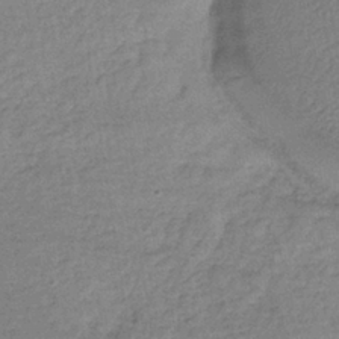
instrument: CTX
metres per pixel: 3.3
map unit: lHb
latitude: -35.4832
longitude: 66.0283
